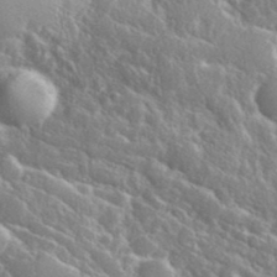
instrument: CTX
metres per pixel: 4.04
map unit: eHh
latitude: 37.5182
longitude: -60.7435
